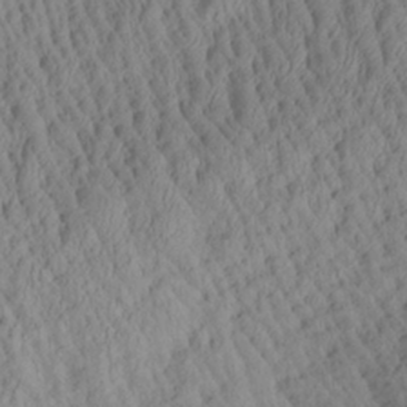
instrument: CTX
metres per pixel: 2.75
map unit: Aa
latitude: 26.6302
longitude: -135.4615
